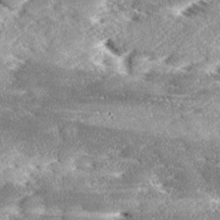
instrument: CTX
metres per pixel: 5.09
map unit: Ave
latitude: 17.5560
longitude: -137.3860
